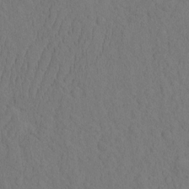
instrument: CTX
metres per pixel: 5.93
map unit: eHh
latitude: -2.3306
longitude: 18.6707
